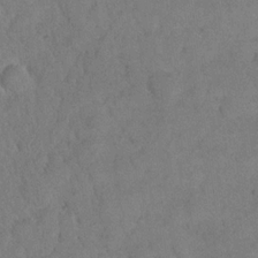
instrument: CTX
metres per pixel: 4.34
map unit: eHh
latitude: 18.8002
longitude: -62.8002
